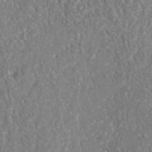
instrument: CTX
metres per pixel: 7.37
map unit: Nhu
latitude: -40.7085
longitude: -83.2537
